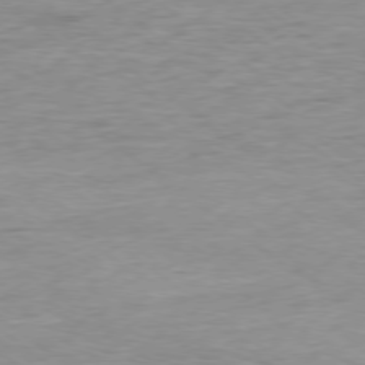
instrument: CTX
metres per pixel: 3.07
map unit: Ap
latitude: -78.1416
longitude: -82.4412
